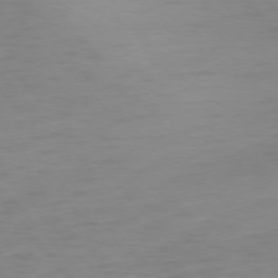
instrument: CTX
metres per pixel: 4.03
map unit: Ap
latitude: -76.5007
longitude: -79.5749
